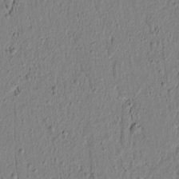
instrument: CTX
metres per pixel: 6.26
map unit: lAvf
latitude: 6.2711
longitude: 166.3495
